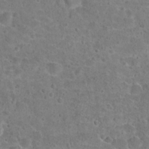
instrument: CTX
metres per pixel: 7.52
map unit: Hto
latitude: 21.7450
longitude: -47.8584
